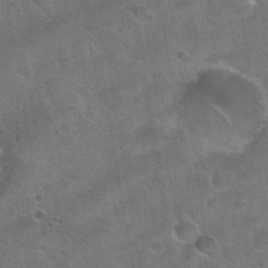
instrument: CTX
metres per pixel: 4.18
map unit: Nhu
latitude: 31.1404
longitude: -53.7261
